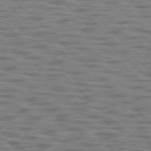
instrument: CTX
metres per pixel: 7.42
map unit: lApd
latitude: 77.2348
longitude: -71.2537
